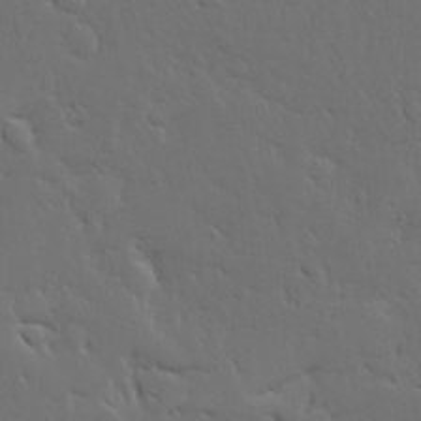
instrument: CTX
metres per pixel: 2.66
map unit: Ave
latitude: 15.6127
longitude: -139.4426
